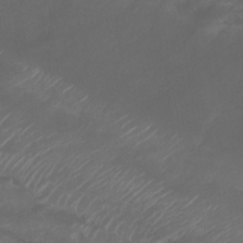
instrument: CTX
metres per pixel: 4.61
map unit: Nhu
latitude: 28.3467
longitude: -55.7827
